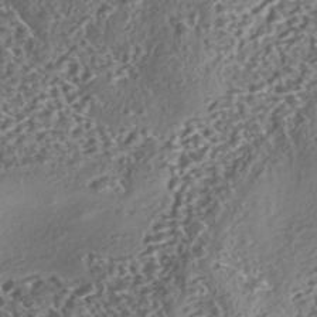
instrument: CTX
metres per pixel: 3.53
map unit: eHh
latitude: -43.1998
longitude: 121.9745
